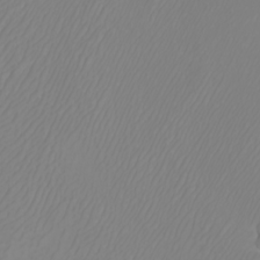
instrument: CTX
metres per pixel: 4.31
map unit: Nhu
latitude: -5.8611
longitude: -93.3670
